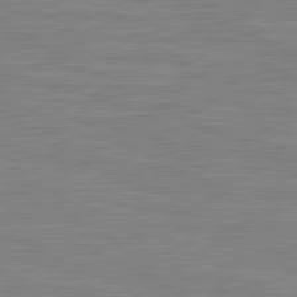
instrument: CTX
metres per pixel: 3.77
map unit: lApd
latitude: 81.3482
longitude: -168.5735
